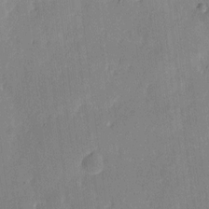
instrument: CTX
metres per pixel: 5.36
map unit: eHh
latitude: 7.0269
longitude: -66.8758
